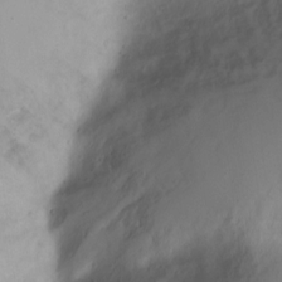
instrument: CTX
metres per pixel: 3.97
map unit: Ht
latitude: 1.9717
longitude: -36.6869
